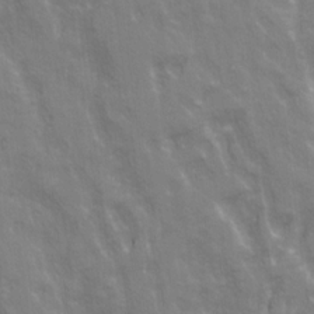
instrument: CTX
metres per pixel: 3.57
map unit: Ave
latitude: 21.1403
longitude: -134.5545
